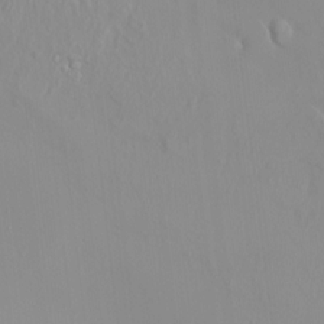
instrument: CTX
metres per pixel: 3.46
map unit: HNhu
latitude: 2.3089
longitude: 8.0472
